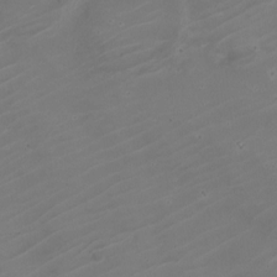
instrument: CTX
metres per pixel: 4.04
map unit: Nhe
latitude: -19.4832
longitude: 143.7099
